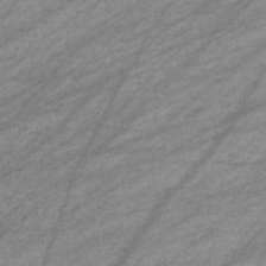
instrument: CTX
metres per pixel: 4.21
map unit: eHb
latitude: -33.6155
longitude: 70.8219
